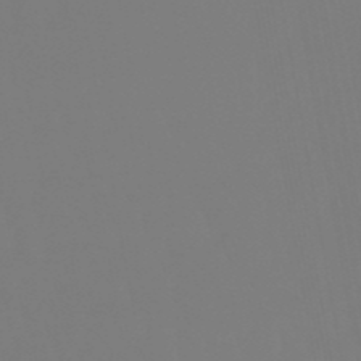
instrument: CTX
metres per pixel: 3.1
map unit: eHb
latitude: -50.3495
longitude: 74.4440
